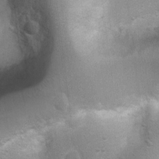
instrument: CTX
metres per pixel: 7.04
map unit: Ht
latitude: 4.4979
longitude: -21.6127
